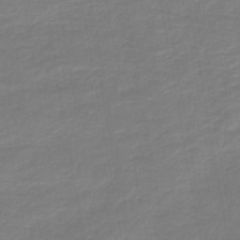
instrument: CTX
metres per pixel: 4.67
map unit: lHb
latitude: -44.7652
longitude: 66.1606
